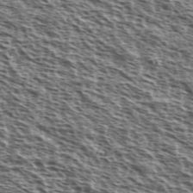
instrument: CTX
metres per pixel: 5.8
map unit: Ave
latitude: 37.9906
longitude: -110.8191
